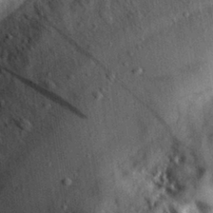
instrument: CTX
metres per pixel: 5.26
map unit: eHh
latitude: 29.1403
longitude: -74.3089
